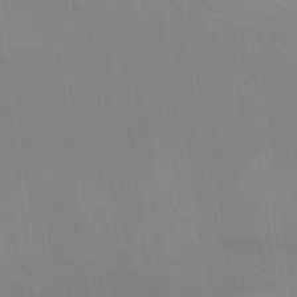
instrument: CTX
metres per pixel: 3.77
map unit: eHh
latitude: -8.7463
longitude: -68.4979
